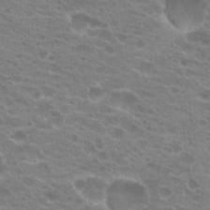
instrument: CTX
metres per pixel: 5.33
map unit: Hto
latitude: 21.4049
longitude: -40.6301
